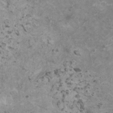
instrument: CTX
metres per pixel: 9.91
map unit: HNhu
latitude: 1.0647
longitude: 2.7463
